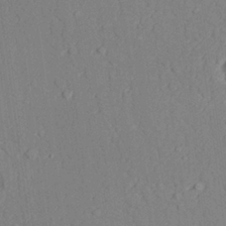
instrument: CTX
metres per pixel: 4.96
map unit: lAvf
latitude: 28.4790
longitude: -109.1781
